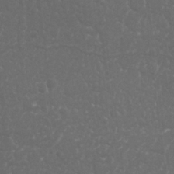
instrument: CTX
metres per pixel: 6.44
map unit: Nhu
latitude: 26.1956
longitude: -64.1200
